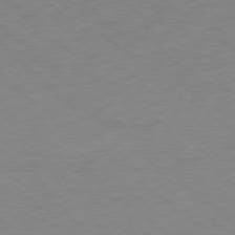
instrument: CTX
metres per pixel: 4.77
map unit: Ap
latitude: -78.5007
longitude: -69.1403
